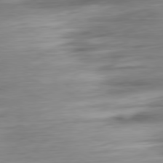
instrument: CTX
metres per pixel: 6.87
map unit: Ap
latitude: -80.7841
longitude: -68.7624
